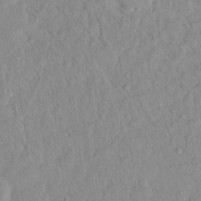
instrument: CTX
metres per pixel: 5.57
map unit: Hto
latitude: 13.2726
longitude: -37.0837
